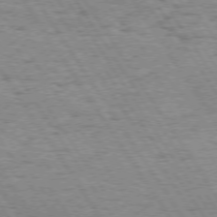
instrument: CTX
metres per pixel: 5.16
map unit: Hpe
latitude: 73.4238
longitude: -134.2144
